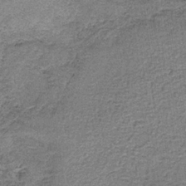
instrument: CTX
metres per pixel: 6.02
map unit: HNb
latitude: -35.8611
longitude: 53.2565
